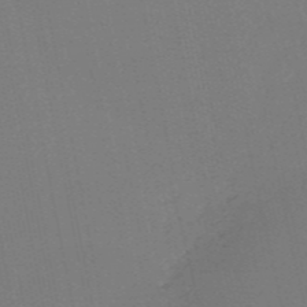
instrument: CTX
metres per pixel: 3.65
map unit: HNb
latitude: -54.7841
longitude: -39.3104
